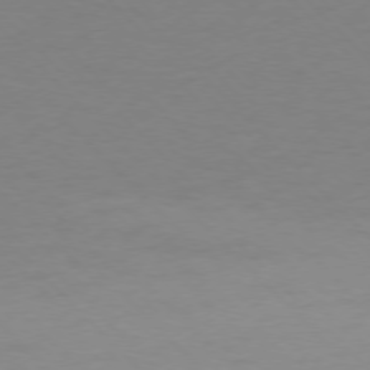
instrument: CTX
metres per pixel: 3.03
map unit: Ap
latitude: -77.1998
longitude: -71.3104
